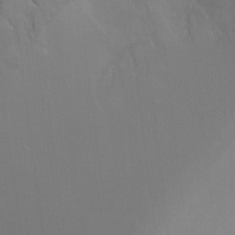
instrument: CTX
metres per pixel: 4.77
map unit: Ht
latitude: -10.9542
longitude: -33.8583
